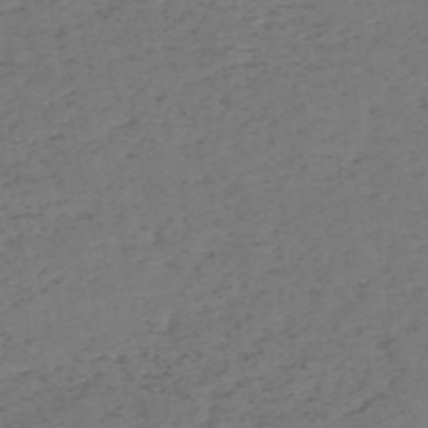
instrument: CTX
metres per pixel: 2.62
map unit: HNb
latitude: -55.1809
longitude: -43.9717
